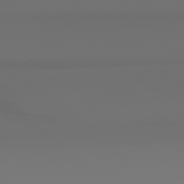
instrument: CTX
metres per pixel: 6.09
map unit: Hpe
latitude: 78.1767
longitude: -133.2348
